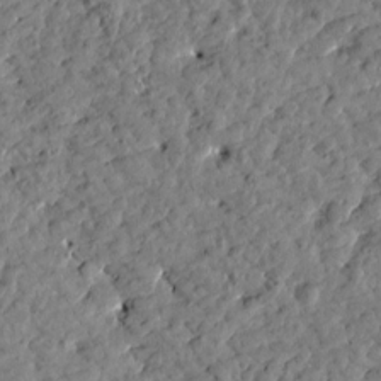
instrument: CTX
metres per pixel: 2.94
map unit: Htu
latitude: 1.7638
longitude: 179.6910
